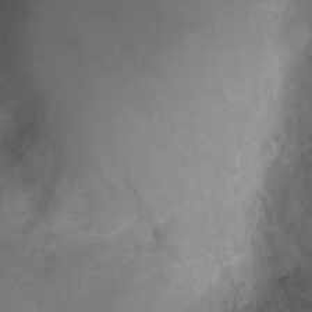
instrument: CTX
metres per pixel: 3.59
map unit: Ht
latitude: 4.9703
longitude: -30.2334
